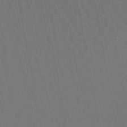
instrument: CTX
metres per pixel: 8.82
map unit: lHb
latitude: -45.9556
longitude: 63.6155
